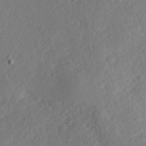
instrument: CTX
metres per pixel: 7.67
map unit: Hve
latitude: 24.3278
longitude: 143.9556
